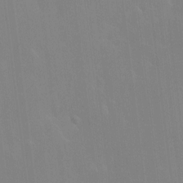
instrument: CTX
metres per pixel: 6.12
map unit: HNhu
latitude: 8.2145
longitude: 4.6896
